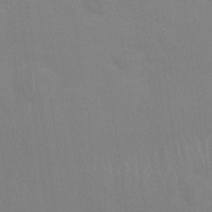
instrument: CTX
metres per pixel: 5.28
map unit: Nhu
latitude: 28.0822
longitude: -64.2711
